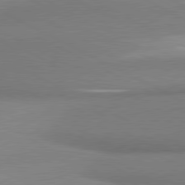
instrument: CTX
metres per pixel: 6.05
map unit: lApd
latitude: 80.4790
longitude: 167.2187
